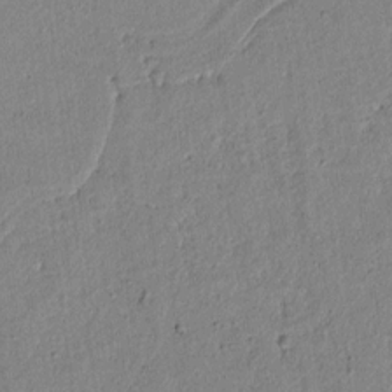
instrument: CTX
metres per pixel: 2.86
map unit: lAvf
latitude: 6.8758
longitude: 168.1039
